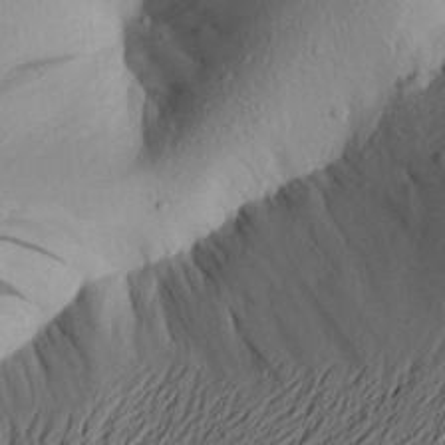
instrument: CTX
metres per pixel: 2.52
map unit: Aa
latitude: 23.7072
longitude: -149.2915
